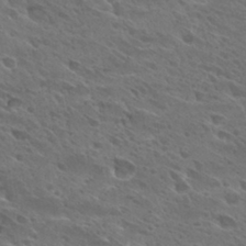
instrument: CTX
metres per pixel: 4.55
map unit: Hto
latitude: 28.6490
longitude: -39.6883
